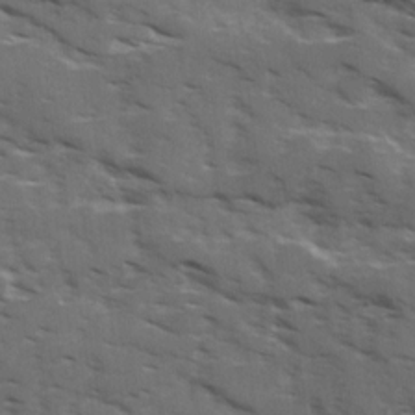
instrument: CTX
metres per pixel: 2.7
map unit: Ave
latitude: 18.2522
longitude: -130.7436
